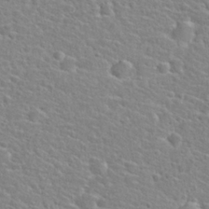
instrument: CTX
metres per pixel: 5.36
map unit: Hto
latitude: 25.5560
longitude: -48.1578
